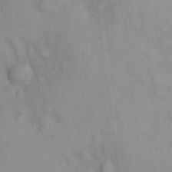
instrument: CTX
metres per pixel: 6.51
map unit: eHh
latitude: 22.6679
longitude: -61.4048
